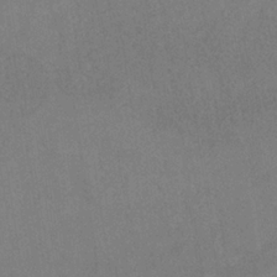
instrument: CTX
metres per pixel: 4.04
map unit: HNb
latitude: -33.8045
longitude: 54.3495
